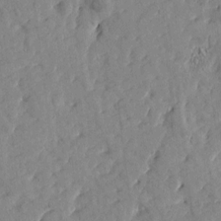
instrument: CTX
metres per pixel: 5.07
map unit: Htu
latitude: 1.3292
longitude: 179.4643
